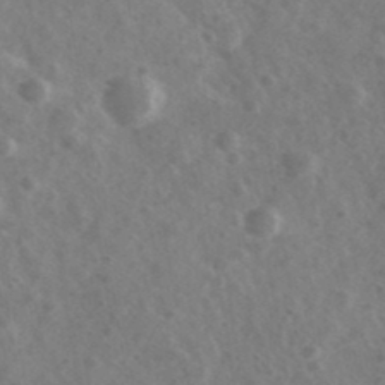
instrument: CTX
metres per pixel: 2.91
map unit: Ave
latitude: 38.2522
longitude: -107.3104
